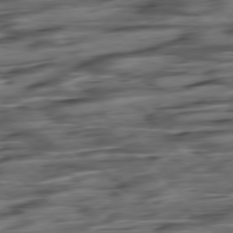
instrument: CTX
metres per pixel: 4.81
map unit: Hpe
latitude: -78.7841
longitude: -18.8380
